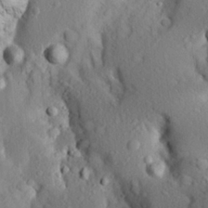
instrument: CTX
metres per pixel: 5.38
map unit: Aa
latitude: 23.6883
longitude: -147.1781
